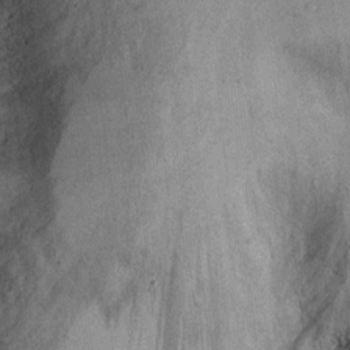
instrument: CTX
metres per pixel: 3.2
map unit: Ht
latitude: 9.6694
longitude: -39.6505
